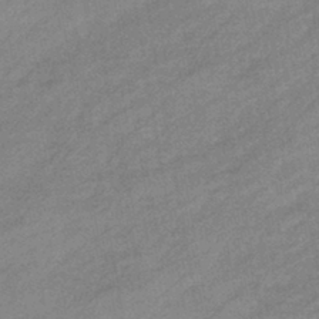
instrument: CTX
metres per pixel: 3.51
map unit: eHb
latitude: -41.3698
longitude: 84.1794
